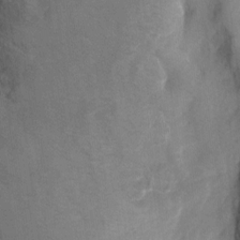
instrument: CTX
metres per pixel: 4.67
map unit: Hto
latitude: 5.9150
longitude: -31.8773
